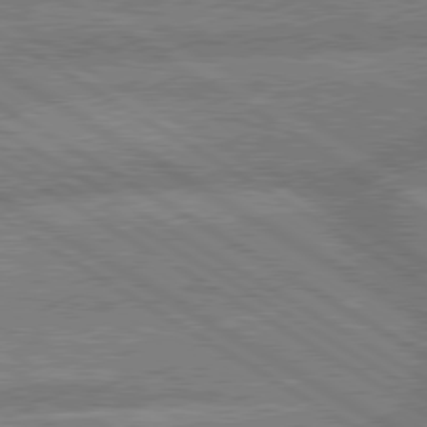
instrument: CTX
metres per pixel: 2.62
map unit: lApd
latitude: 79.5938
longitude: -166.0633
